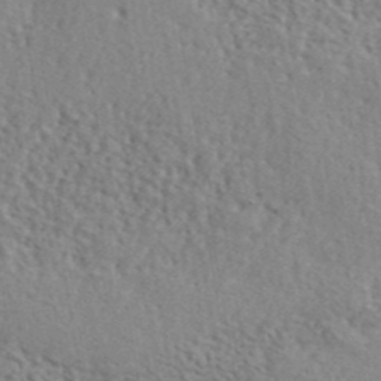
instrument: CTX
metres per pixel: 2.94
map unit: lHvf
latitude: 41.8016
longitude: -87.4615
